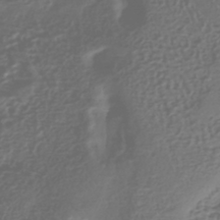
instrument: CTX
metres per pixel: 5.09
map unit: HNhu
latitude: -42.8408
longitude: 102.1606
